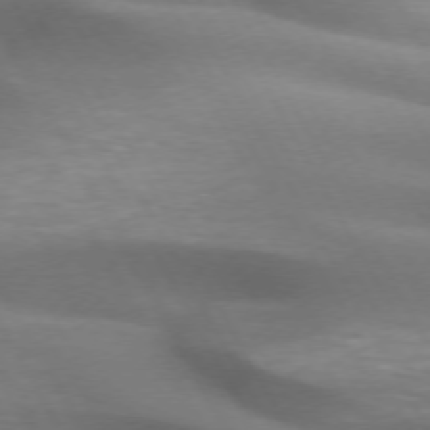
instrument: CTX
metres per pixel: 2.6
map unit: lApd
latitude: 72.4034
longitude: -51.1592
